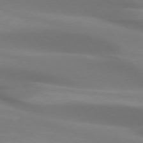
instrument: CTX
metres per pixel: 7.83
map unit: lApd
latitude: 74.0822
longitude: -50.3656
